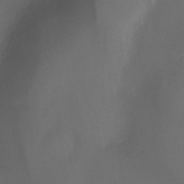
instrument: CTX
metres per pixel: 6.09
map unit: Ht
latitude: -9.9367
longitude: -46.6491
